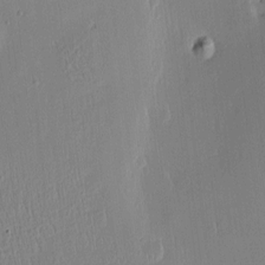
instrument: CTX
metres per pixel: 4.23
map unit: Htu
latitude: -4.9919
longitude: 173.9367
